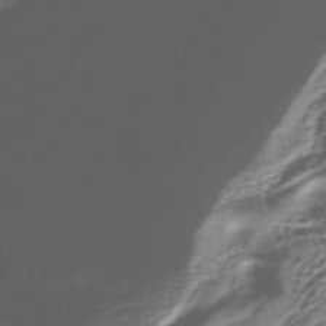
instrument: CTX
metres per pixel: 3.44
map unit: eHh
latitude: -39.9745
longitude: -29.5371
